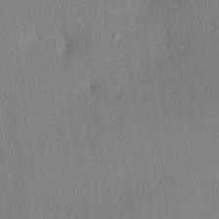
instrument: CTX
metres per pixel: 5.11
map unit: lHvf
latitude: 22.0444
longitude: 140.7463
